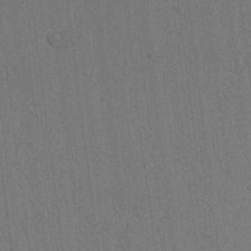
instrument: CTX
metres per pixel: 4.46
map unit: lAvf
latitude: 7.6694
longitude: 167.3510
